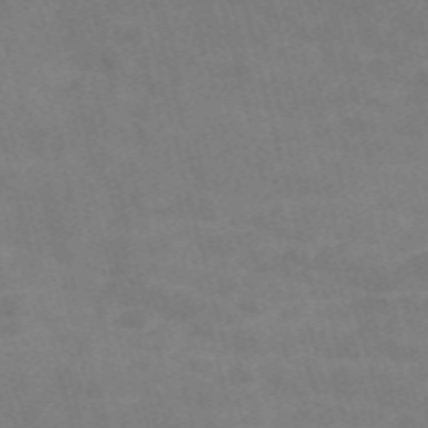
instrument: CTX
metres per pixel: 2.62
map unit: Nve
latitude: -58.6518
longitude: 51.7478
